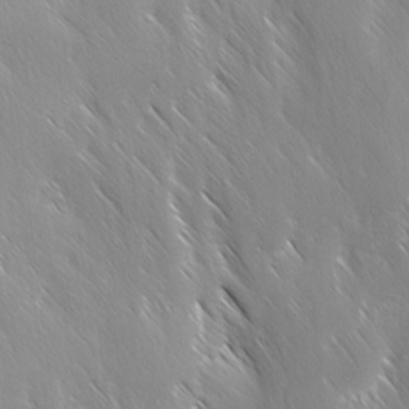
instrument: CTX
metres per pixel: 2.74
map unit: Ave
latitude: -0.8597
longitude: -112.7246
